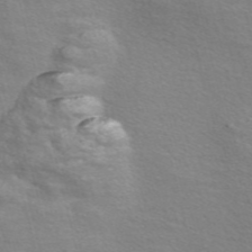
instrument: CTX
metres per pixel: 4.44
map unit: Nve
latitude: -56.7085
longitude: 59.8989
